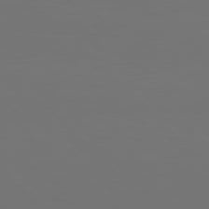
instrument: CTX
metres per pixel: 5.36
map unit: Hpe
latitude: 77.8205
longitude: -167.1025
